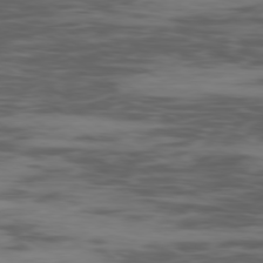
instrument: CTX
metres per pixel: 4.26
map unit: Ap
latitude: -80.0283
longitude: -103.3481
